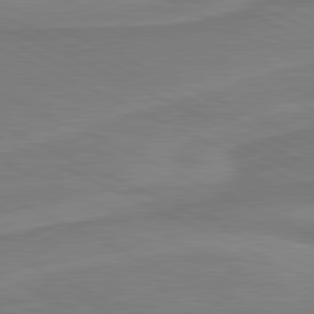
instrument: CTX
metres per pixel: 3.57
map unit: lApd
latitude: 81.3104
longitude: 169.9556
